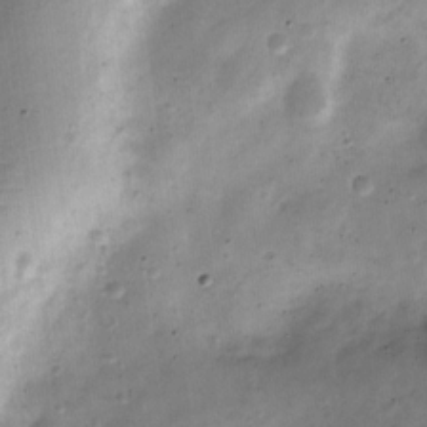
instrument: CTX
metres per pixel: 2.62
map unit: Nve
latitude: -24.1606
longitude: 106.2551
